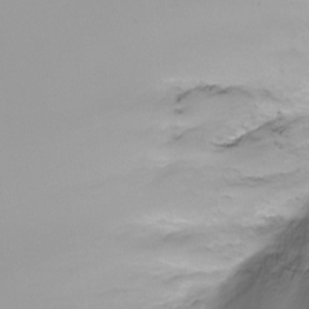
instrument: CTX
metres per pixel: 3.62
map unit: Ht
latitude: -6.9163
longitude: -20.5357
